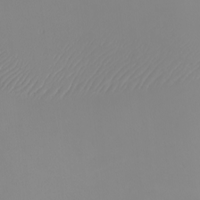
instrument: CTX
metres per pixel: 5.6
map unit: Nhu
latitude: -5.9178
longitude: -89.8395
